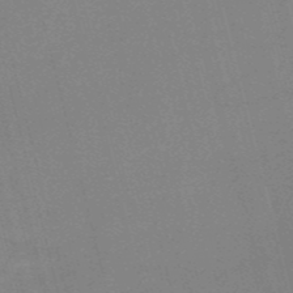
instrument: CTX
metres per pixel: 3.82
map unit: HNb
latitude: -52.7274
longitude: -46.8569
